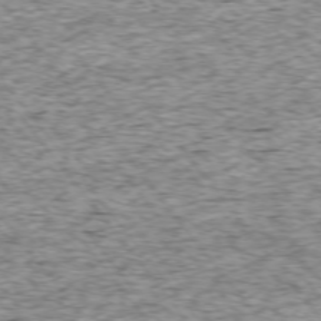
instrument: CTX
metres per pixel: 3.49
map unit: Ap
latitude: -75.1998
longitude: -87.2159
